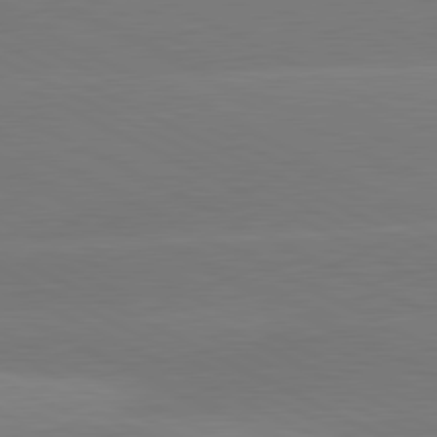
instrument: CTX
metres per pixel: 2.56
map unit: lApd
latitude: 81.0080
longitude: -154.3089
